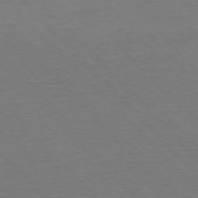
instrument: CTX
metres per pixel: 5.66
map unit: Ap
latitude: -76.6518
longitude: -85.7450
